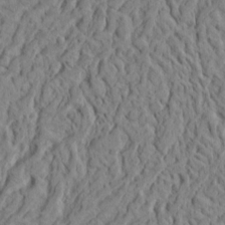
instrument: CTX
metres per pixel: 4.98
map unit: Ht
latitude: 8.6113
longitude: -75.8017
